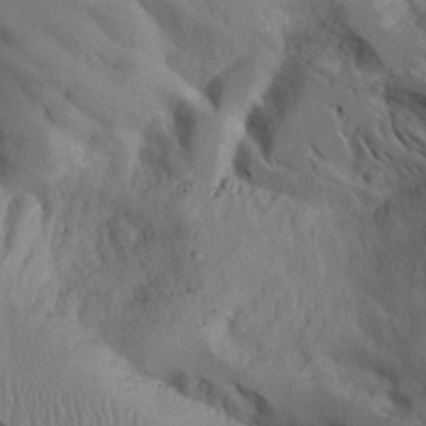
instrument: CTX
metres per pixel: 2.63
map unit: Aa
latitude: 25.3481
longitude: -128.1578
